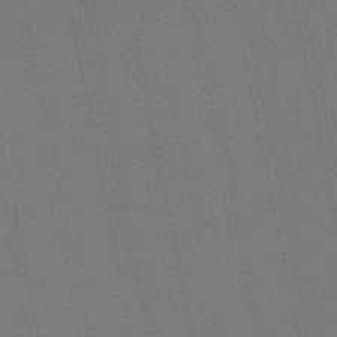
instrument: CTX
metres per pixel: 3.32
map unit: eHb
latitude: -50.1795
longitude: 79.4454
